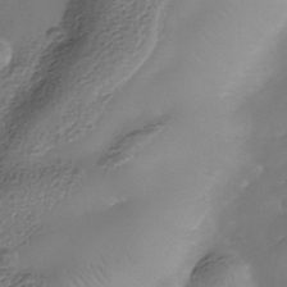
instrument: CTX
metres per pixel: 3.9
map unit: Nhe
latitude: -38.6708
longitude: -117.2348
